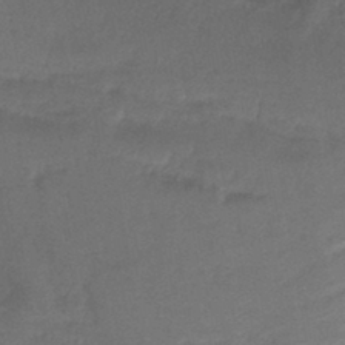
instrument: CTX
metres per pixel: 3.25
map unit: lHb
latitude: -42.4817
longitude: 79.7666
